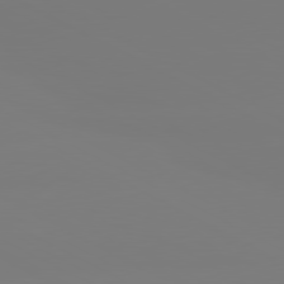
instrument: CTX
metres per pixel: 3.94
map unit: lApd
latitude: 80.3467
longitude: -148.3089
